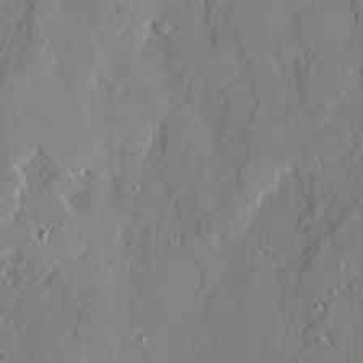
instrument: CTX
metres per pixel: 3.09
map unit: Ave
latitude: 21.3671
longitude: -129.1403
